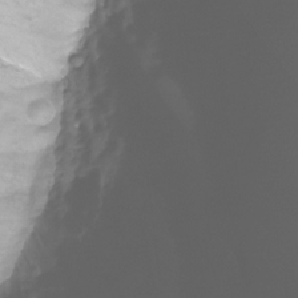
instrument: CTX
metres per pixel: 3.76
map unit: Nhu
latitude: -28.0661
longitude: -79.4049
